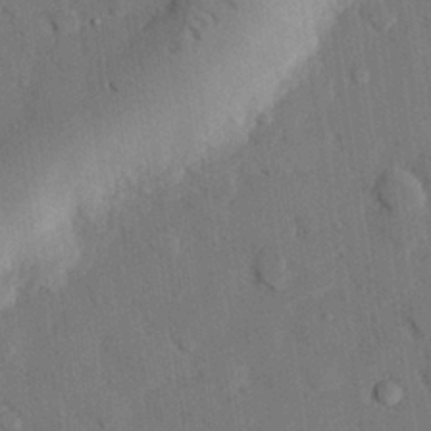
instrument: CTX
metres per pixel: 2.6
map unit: eHh
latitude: 27.8583
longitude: -80.5168
